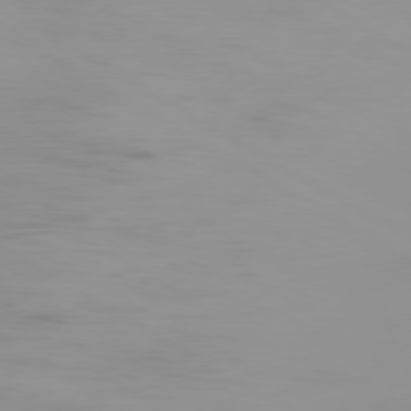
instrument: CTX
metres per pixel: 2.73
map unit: Ap
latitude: -79.7099
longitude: -92.2333
